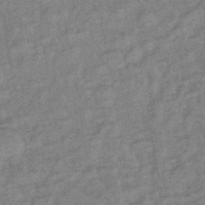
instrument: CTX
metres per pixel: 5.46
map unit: eHb
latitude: -42.4062
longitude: 82.2172
